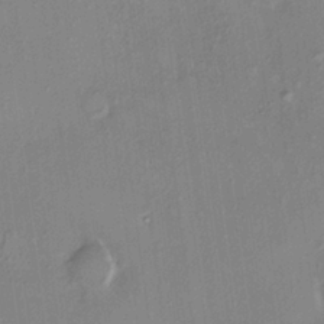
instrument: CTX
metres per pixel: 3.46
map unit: HNhu
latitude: 4.8569
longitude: 8.5196
